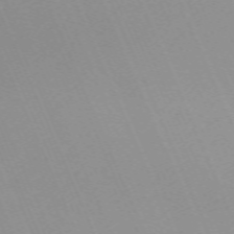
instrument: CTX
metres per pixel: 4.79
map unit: Nhu
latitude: -67.4454
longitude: 38.9542
